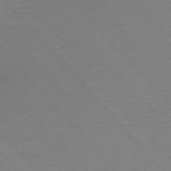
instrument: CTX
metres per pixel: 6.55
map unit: Ap
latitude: -76.4818
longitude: -86.6490
